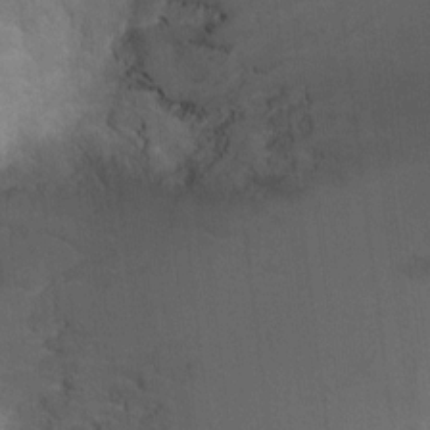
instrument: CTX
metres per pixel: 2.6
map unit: Ht
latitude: -1.8234
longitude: -17.1970
